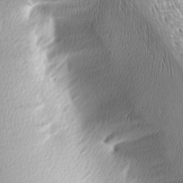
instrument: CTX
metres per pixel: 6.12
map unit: lAa
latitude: -6.2361
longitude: -122.8002
